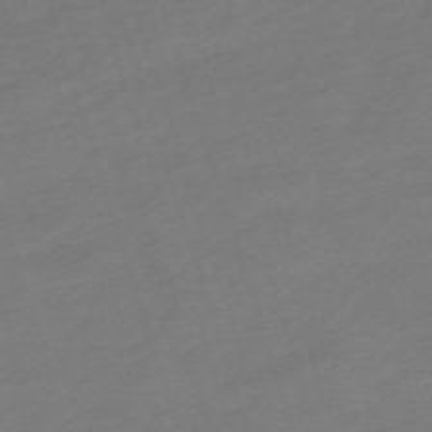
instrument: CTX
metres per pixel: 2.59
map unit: eHh
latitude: -62.8597
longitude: 53.2565
